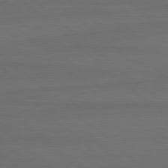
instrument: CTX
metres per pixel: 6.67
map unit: lApd
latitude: 80.1389
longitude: -114.5923
